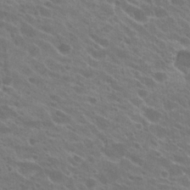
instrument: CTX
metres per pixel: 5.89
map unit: Hto
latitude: 23.3104
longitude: -39.1214
